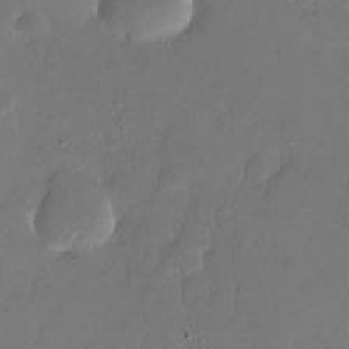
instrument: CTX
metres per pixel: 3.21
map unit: Nhu
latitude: -25.9556
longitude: -71.6505
